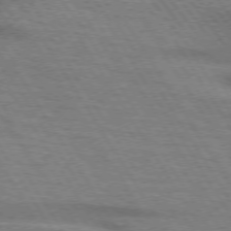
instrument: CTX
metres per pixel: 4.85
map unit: lApd
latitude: 73.6694
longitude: -72.2334
